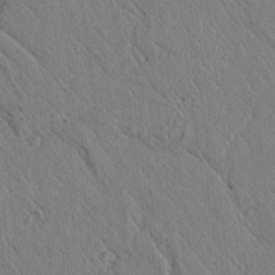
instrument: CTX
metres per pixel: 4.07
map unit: lAvf
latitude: 6.6868
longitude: 160.3117
